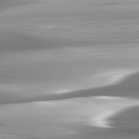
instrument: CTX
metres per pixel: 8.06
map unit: lApd
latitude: 82.7813
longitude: -140.1199
